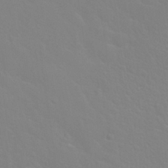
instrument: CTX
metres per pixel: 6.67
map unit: Nhu
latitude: 28.4034
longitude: -52.1011
